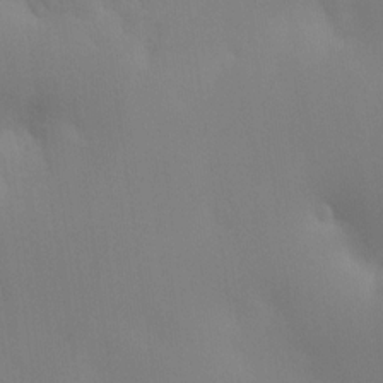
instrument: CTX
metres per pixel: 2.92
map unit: HNhu
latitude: 13.6127
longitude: 13.0487
